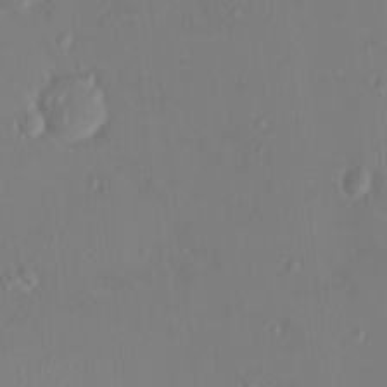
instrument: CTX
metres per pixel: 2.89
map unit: HNhu
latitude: 5.7827
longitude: 1.7100
